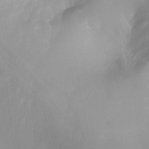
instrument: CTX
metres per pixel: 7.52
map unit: Nhu
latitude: -13.3132
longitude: -65.7828
